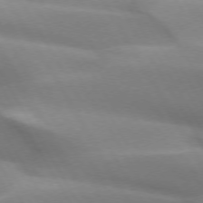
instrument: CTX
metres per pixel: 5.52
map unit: lApd
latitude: 72.9703
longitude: -51.4993
